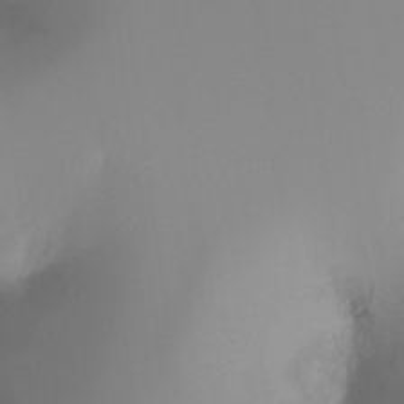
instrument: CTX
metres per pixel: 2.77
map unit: Ht
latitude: -16.8597
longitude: -47.2348
